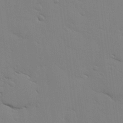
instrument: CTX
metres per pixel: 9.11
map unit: lHvf
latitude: 14.3846
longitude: 179.1809
